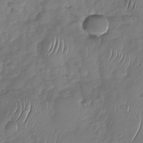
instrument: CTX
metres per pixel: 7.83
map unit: Nhu
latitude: -29.6344
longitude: -61.7638
